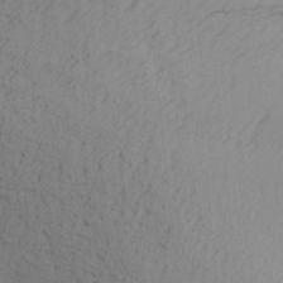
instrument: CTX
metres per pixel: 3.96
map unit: Aa
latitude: 26.8002
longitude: -131.9340
